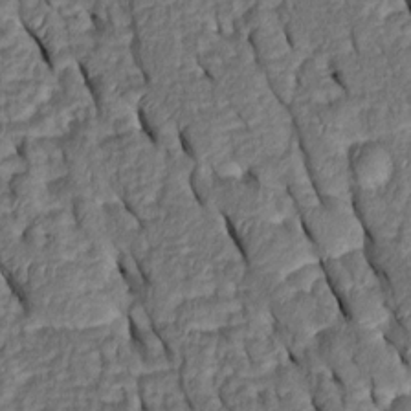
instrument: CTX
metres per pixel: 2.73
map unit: Htu
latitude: 0.5734
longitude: 149.3510
